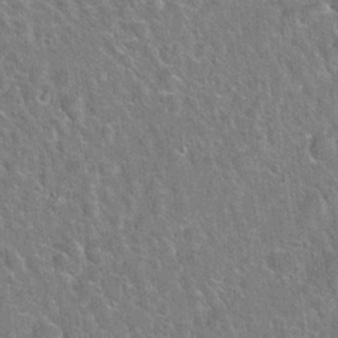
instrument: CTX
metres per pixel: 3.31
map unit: Hto
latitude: 21.8395
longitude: -51.2348
